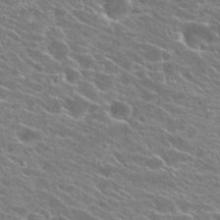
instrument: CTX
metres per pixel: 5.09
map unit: Hto
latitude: 24.5923
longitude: -41.0269
